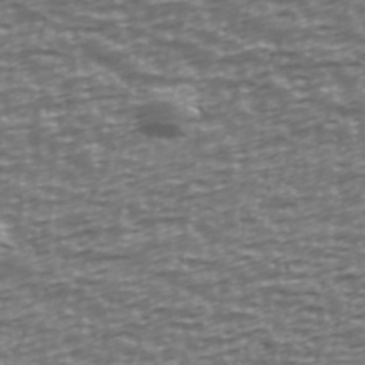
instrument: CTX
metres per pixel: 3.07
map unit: Ave
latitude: 40.6112
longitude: -113.0458
